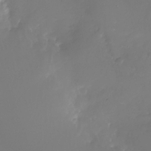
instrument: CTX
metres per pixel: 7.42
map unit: Nhu
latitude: -26.7841
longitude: -73.2159
